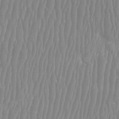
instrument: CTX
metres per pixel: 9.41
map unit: Htu
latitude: -8.2550
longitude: -75.1025
